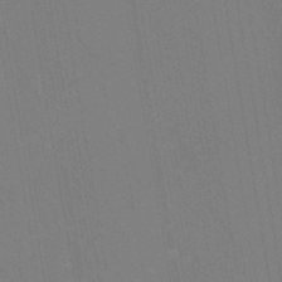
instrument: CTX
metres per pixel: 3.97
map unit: eHh
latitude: -43.0108
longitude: -32.2900
